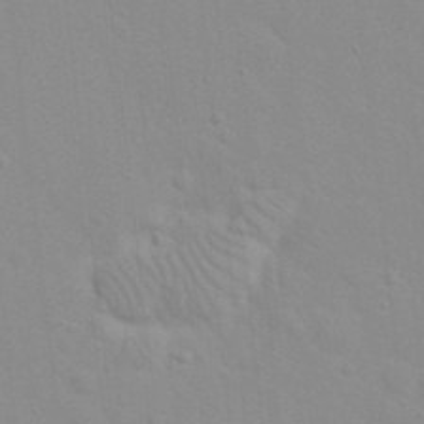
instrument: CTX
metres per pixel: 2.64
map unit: eHh
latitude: 21.1970
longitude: -64.3467
